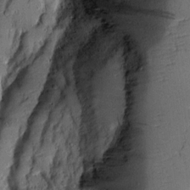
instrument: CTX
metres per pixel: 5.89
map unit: Aa
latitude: 14.1011
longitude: -139.8583
